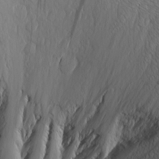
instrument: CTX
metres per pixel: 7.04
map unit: Aa
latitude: 22.9703
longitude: -144.1578
